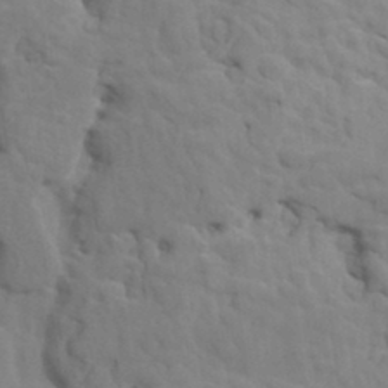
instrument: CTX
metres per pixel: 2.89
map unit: HNhu
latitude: 5.2348
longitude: -2.6112
